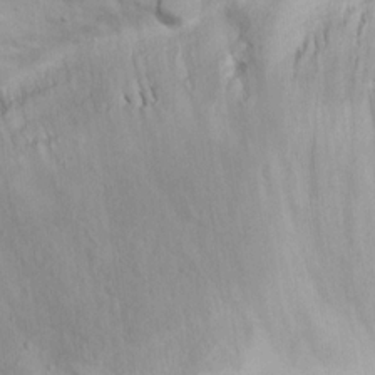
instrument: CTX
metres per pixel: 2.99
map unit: eHh
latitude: 18.5168
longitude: -66.1955
